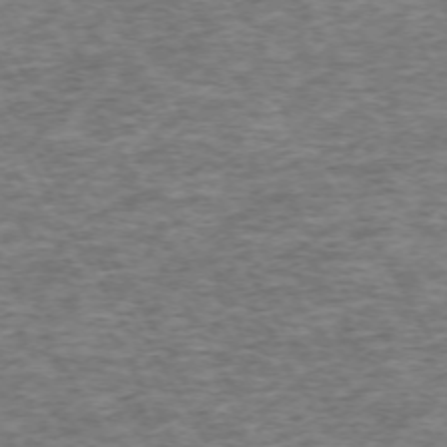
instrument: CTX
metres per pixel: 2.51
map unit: Hpe
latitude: -71.4455
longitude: 13.5021
